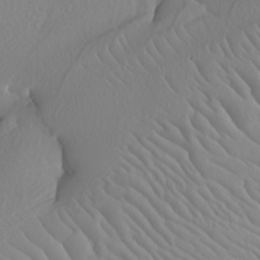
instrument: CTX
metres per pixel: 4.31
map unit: Nhu
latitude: -5.6910
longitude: -95.4616
